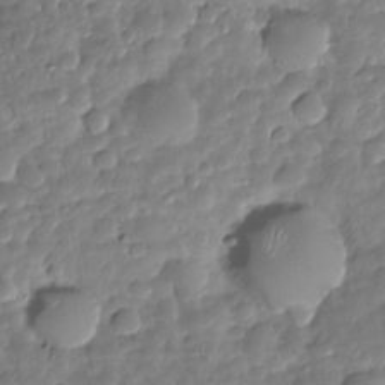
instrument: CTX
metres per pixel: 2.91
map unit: HNhu
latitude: -25.2943
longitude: 50.5574
